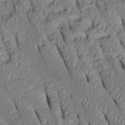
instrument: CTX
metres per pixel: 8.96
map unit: Htu
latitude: 0.8947
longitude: 148.8975
